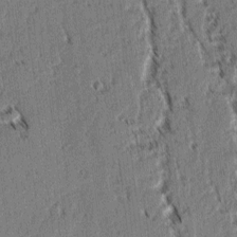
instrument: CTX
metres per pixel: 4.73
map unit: lAvf
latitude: 2.6301
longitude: -106.1011
